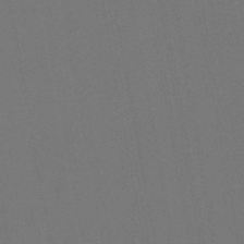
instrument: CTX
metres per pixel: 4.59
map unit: lHb
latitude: -47.7288
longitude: 73.3887
